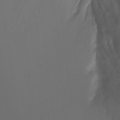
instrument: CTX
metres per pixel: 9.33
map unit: Ht
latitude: -8.2172
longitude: -28.8380
